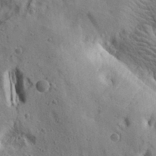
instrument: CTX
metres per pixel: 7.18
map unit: lAa
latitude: 19.7071
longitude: -140.1955
